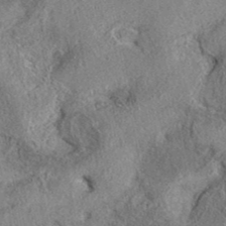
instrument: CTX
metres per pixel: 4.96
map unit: eAb
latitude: 36.6491
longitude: 112.8219
